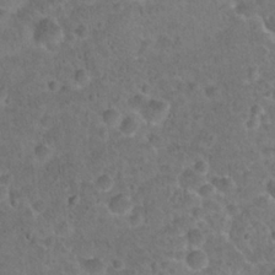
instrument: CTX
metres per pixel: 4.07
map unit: Hto
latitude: 21.5560
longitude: -48.3278
